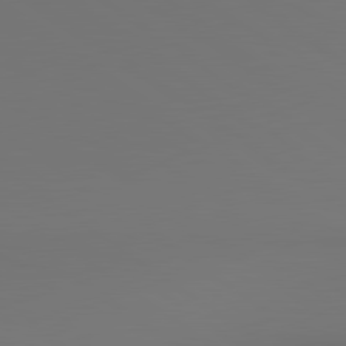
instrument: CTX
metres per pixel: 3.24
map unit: lApd
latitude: 80.8380
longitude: 153.3320
